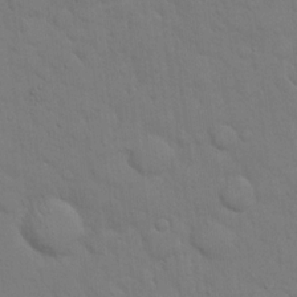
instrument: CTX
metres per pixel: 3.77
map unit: eHh
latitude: 18.6301
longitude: -62.8947
